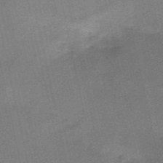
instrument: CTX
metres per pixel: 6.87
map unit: HNb
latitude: -52.4818
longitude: -46.4034
